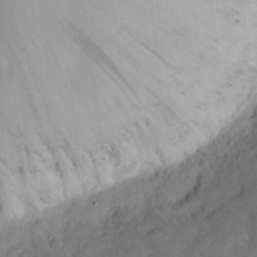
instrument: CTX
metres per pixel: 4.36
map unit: Nhu
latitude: 23.5560
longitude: -71.0269
